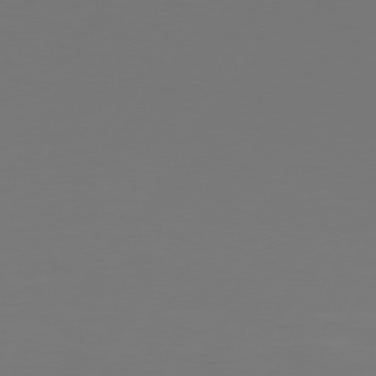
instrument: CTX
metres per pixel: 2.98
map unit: Hpe
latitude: 74.9136
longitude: -130.2145
